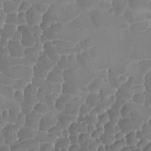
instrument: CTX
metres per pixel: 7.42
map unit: Ave
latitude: -8.1417
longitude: -122.4790
